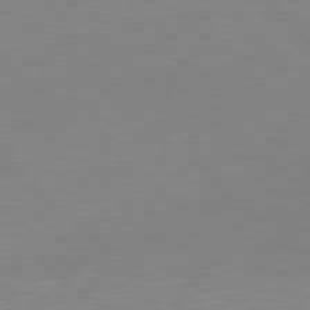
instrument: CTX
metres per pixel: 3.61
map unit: Hpe
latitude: 78.2334
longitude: -148.1767
